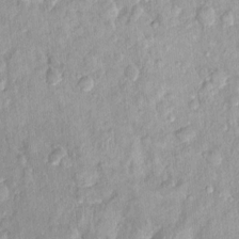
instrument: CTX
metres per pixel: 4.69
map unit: Nhu
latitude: 1.9528
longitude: -14.4601
